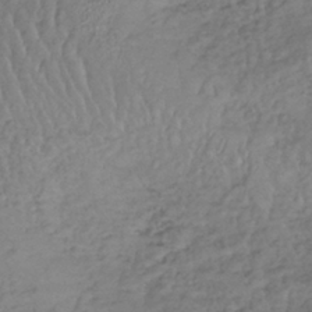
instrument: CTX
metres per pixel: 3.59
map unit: lHb
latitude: -36.9730
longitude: 68.0094
